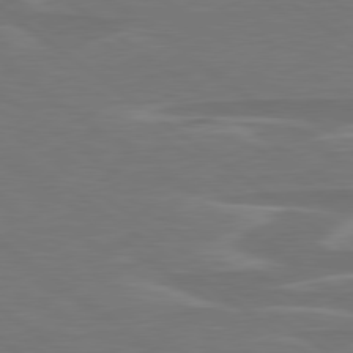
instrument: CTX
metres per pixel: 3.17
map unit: lApd
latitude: 79.1592
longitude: -94.2523
